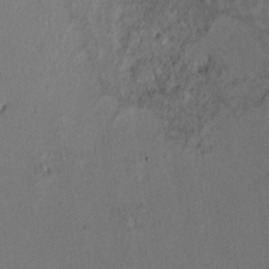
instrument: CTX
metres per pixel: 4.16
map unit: Ht
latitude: 9.6127
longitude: -31.9717
